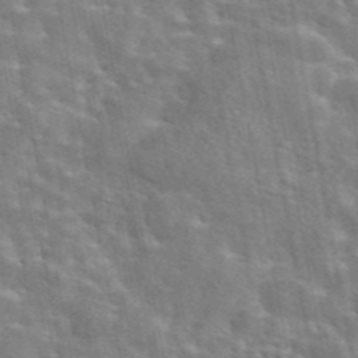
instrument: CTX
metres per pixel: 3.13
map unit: eAb
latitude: 44.4412
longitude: 113.2565
